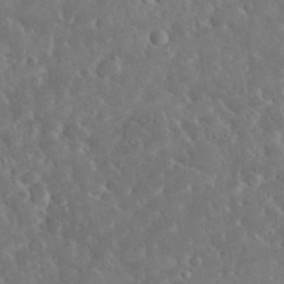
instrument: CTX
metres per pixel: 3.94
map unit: eHh
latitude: 32.5735
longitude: -74.4412
